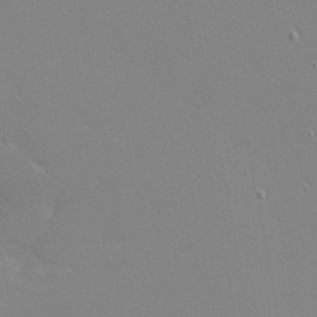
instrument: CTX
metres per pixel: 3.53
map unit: eHh
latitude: -3.4265
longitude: -81.0458
